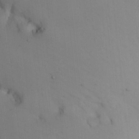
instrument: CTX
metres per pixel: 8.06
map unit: Nhe
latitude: -2.3306
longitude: -58.7813
